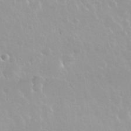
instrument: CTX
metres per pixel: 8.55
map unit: Nhu
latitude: 29.9339
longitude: -56.2522
